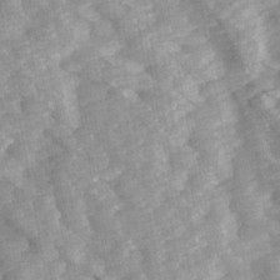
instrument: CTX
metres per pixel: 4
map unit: Ave
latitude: 14.1011
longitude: -104.1200
